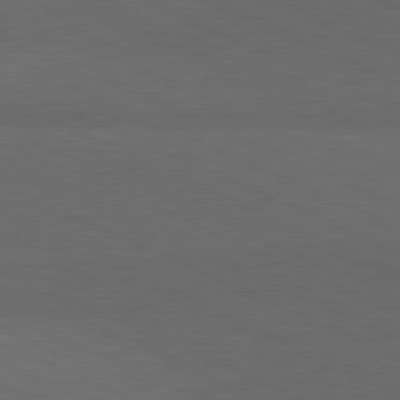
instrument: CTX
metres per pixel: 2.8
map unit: lApd
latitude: 81.5938
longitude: 148.0283
